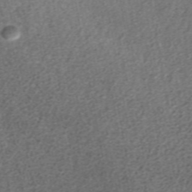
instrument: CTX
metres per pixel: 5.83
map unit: ANa
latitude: 37.0648
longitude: 15.3888
